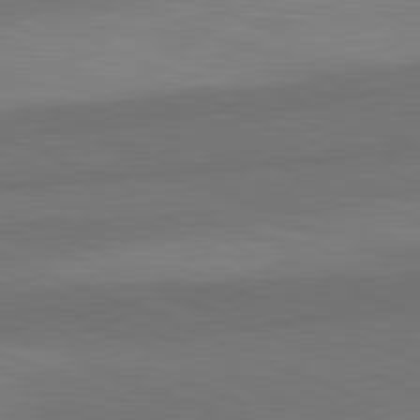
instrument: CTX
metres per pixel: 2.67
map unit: lApd
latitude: 82.3467
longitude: 156.3495
